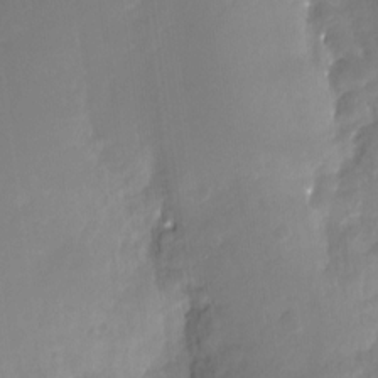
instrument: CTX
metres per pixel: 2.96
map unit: Nhu
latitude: -29.4832
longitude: -78.2334
